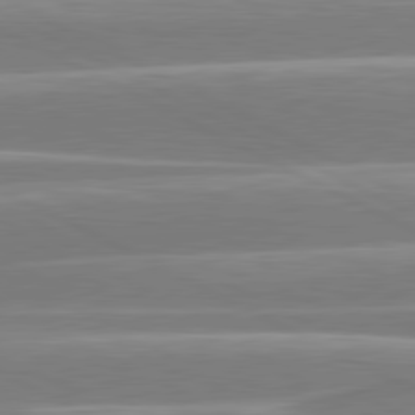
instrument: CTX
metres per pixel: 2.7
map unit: lApd
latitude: 80.9136
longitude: -134.7624
